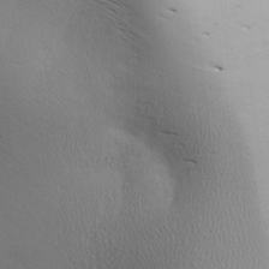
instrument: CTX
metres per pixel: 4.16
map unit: lAa
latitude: -3.6154
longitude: -125.9150
